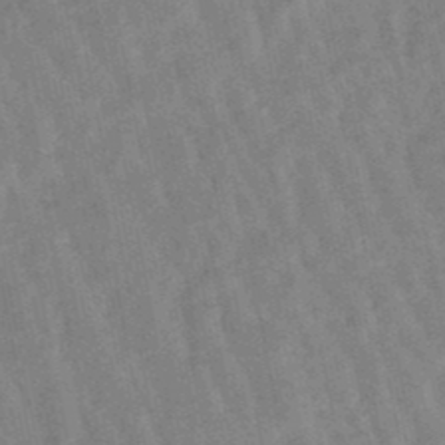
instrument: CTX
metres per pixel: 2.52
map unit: lHb
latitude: -48.6141
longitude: 77.9367
